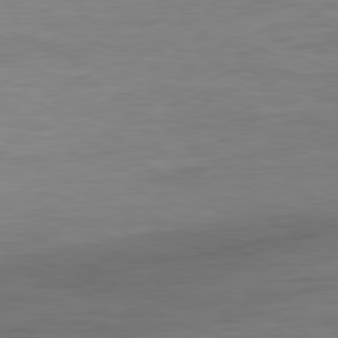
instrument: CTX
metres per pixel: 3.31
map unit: Ap
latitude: -81.2376
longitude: -81.0269
